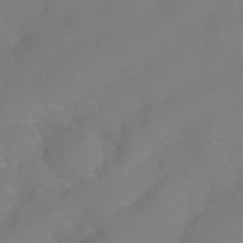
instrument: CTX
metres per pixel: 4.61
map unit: Nhu
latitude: 24.6301
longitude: -62.5735
